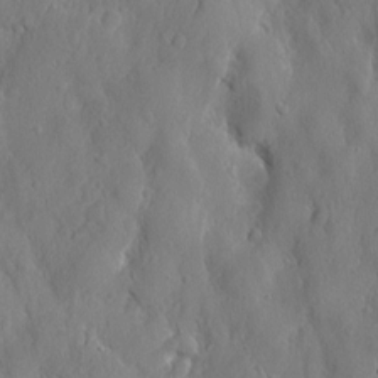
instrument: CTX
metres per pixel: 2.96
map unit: eHh
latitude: 7.0647
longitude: -75.4426
